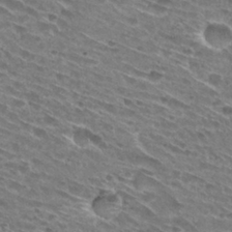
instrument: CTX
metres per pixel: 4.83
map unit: Hto
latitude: 29.2726
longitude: -44.8758
